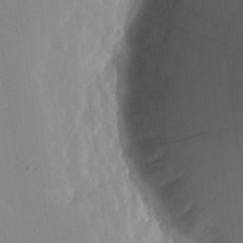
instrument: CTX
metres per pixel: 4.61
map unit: lHvf
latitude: 17.0458
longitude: -114.5923
